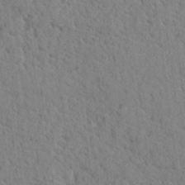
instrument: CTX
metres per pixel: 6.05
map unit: lHvf
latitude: 24.9135
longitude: 143.3698
